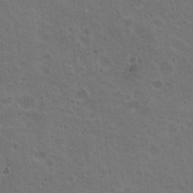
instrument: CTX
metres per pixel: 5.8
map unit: Nhu
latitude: 18.8569
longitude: -30.0255
